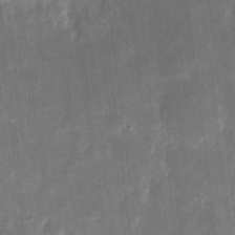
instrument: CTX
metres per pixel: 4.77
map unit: eHh
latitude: 8.5357
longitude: -71.8961
